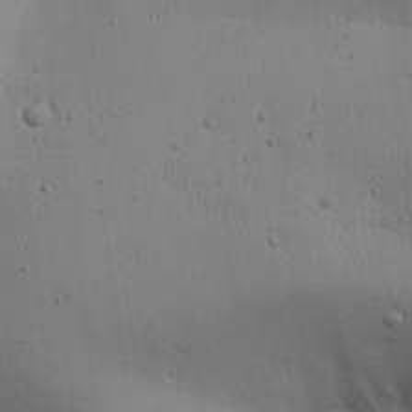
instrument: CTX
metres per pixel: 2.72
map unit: Aa
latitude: 27.2915
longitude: -130.1389
